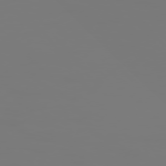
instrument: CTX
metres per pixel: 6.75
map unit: Hpe
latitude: 75.6883
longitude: -127.5182
